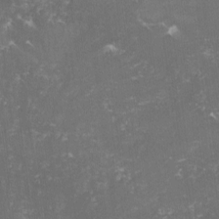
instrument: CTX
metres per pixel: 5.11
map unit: lHvf
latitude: -14.9353
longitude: -99.8394
